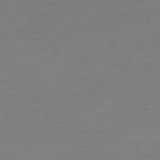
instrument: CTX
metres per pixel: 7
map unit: Hpe
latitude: -75.8045
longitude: -15.8017
